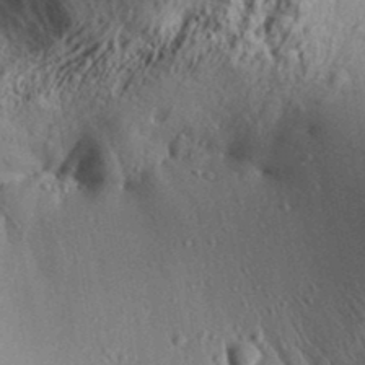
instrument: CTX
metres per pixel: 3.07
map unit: Aa
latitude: 31.6316
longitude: -134.6112
